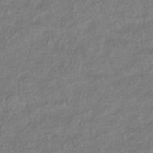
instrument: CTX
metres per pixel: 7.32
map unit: lHb
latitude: -37.6532
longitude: 70.0283
